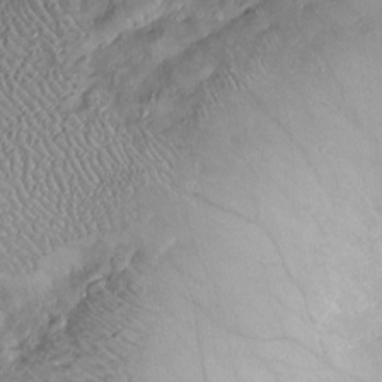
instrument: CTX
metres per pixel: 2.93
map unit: Htu
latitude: -7.0864
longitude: 159.6155
